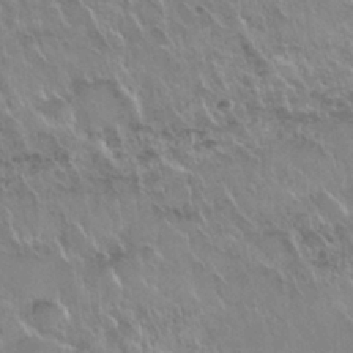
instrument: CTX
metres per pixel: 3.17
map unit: Nhu
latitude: 30.1011
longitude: -55.4993
